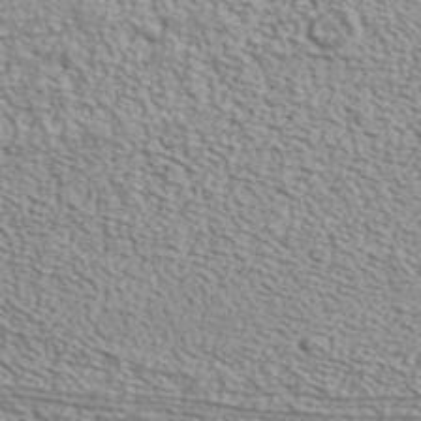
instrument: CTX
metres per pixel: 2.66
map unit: ANa
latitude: 42.4601
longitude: 35.3699
